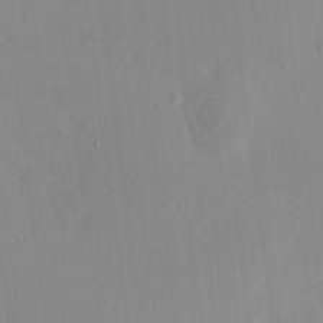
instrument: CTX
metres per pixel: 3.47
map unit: HNhu
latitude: 5.7639
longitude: 2.9730
